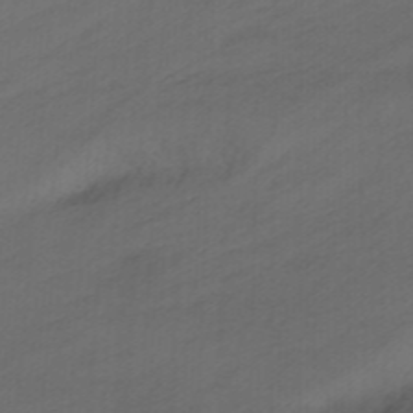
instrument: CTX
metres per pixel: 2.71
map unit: Nhu
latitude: -12.2362
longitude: -74.5924
